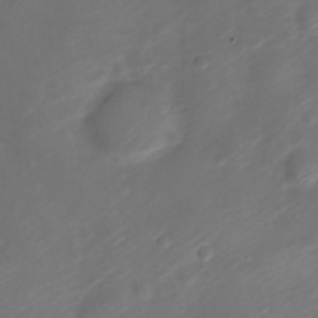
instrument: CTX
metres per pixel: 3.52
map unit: Nve
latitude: -20.6707
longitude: 106.7841
